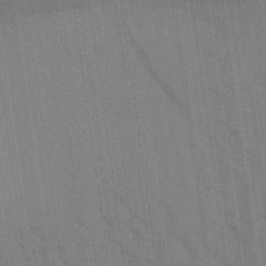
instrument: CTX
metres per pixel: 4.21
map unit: Aa
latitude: 31.3104
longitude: -139.8394
